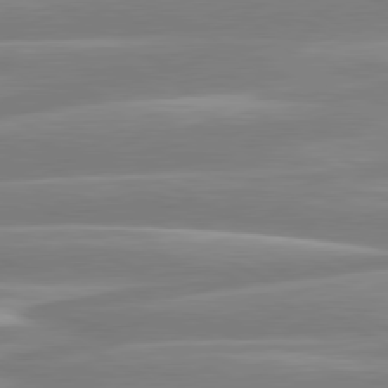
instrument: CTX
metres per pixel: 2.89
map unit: lApd
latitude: 80.5168
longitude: -129.2726
